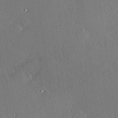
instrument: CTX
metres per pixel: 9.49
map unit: Hve
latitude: 27.0270
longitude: -90.8758
